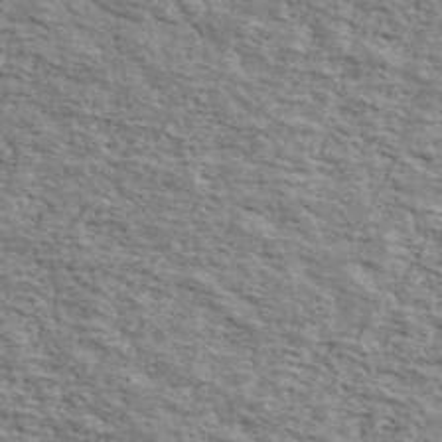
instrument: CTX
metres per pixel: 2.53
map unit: Ave
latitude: 41.1592
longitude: -109.6693
